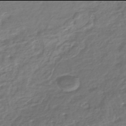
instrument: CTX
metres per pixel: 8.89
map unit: HNhu
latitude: -46.0094
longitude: 103.1620
